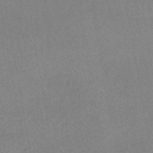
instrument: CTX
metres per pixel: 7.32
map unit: HNhu
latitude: -45.3321
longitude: 92.3117
